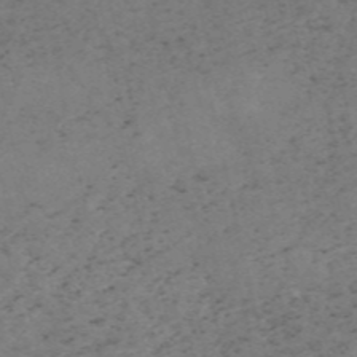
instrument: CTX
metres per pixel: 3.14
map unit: HNb
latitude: -55.1053
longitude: -47.5938
